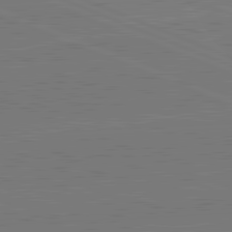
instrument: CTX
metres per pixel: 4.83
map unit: lApd
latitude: 82.2333
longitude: -156.2522
